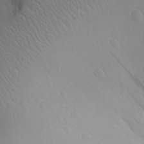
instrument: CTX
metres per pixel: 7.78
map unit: Aa
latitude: 27.2915
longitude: -144.7813
